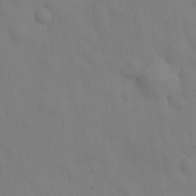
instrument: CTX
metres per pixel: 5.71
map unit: Nhu
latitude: 25.6693
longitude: -72.2901
